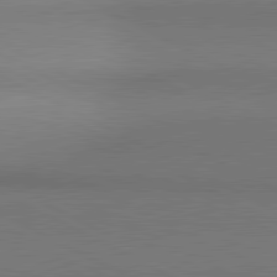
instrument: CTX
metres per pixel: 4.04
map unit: lApd
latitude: 81.1781
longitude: 154.9542
